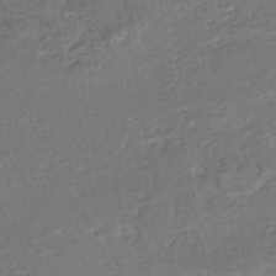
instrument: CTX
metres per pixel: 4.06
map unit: HNhu
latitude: -45.8422
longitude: 101.8044
